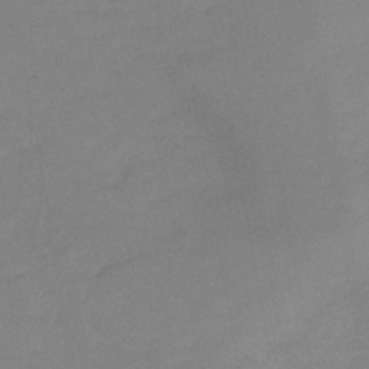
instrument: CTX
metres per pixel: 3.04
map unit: HNb
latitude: -45.4077
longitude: -35.9528
